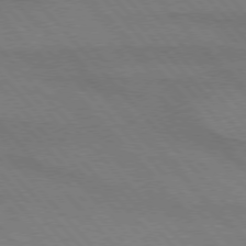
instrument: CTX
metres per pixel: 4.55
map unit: lApd
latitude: 75.5560
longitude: -81.3482
